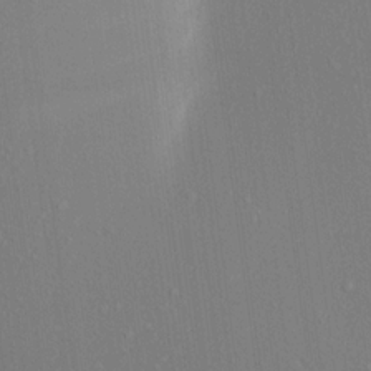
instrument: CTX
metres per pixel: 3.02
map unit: Aa
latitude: 17.6316
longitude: -148.9325
